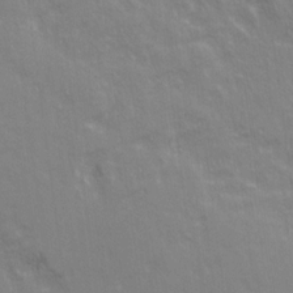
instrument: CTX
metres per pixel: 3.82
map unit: Ave
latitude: 20.9136
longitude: -134.6112
